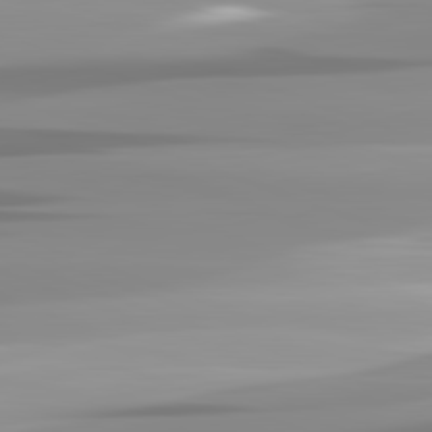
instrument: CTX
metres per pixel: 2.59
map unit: lApd
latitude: 82.2144
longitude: -139.6505
